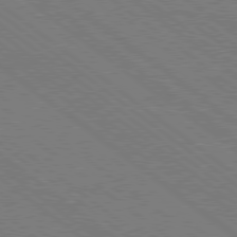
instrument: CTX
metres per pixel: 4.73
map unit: Ap
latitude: -80.5952
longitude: -75.9528
